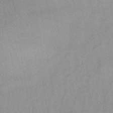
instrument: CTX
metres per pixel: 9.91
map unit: lHb
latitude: -33.4833
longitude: 64.9542
